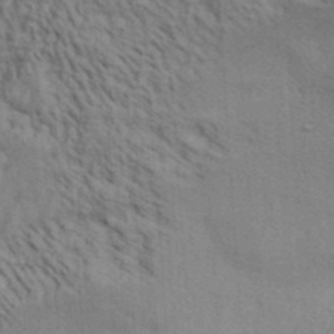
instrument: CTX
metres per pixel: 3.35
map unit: Aa
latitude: 32.1767
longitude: -135.3670
